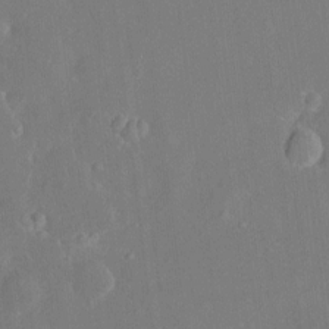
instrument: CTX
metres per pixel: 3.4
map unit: HNhu
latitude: 6.0633
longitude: 3.0675
